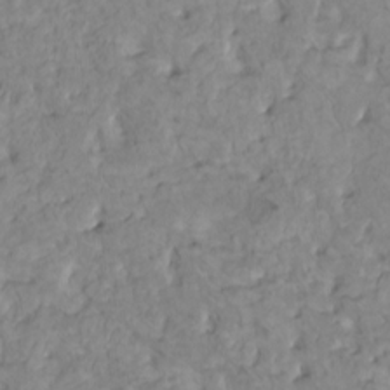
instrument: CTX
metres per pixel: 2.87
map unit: HNhu
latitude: 1.9339
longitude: 7.8044
